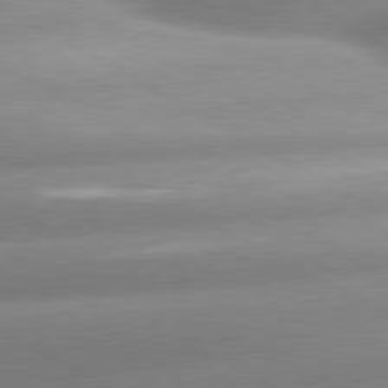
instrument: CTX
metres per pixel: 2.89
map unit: lApd
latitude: 80.3278
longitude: -157.7449
